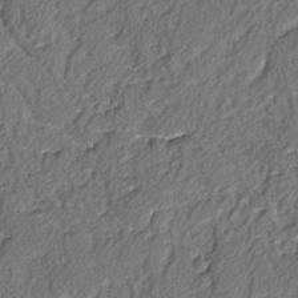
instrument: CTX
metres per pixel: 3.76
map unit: lAvf
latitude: -3.4643
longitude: -108.1388
